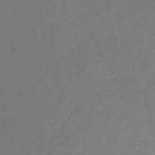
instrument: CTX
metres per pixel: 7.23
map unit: lHb
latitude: -37.6910
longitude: 73.0297
